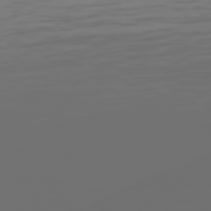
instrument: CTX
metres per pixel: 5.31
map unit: Hpe
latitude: 75.1781
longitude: -129.1214
